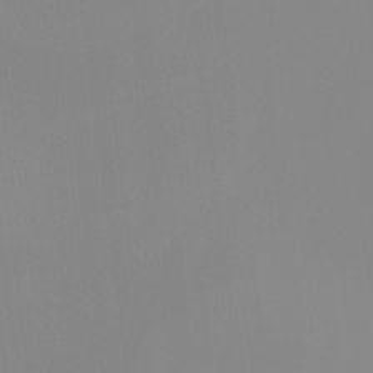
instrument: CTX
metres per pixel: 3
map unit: eHh
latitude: -5.4832
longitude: -86.2900
